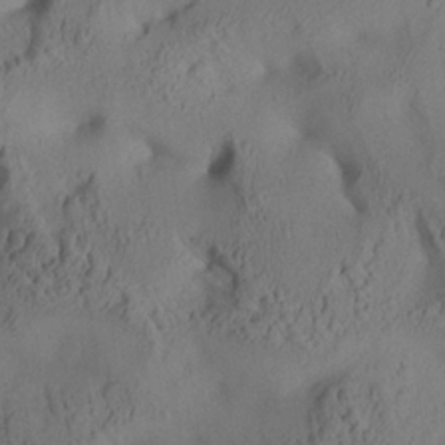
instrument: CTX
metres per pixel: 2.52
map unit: Aa
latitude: 25.5371
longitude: -133.7072
